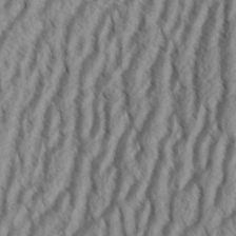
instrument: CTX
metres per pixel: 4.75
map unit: eHh
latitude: 34.4034
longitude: -137.8584
